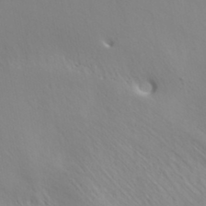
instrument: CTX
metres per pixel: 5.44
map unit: ANa
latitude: 36.0444
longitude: 14.5763
